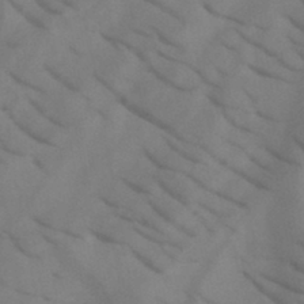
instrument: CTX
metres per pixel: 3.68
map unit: HNb
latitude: -44.7463
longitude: -41.0836
